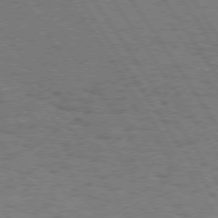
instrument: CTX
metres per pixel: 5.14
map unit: Hpe
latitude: 74.5546
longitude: -135.7260
